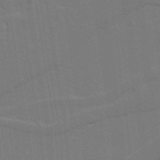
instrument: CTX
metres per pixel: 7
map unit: lAvf
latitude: 15.6505
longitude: -129.4048
